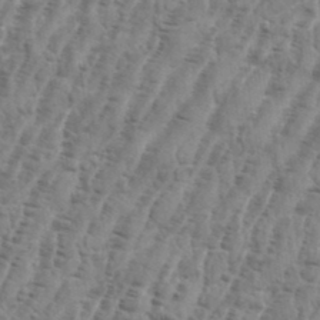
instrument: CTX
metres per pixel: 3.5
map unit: eHh
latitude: 36.3845
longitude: -136.5168
